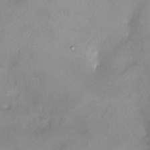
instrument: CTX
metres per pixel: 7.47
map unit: HNhu
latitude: 4.8002
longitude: 8.0661
